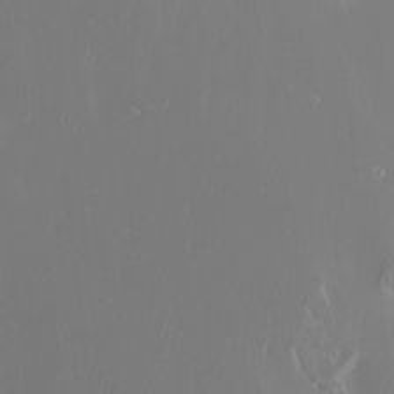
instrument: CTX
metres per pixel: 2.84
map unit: Nhu
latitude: -6.5951
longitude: -90.6302
